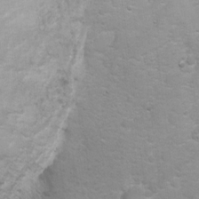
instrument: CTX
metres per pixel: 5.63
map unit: Ht
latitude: 2.7813
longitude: -29.0647
